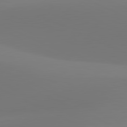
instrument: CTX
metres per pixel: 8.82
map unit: lApd
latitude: 81.7261
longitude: 129.4832
